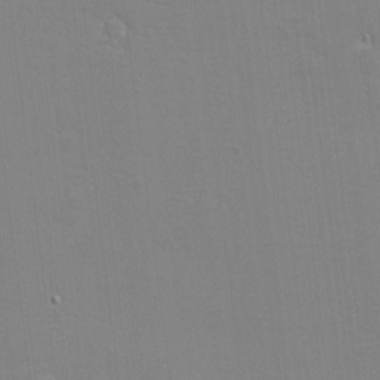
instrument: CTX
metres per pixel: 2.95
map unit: eHh
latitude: -3.7855
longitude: -80.2711
